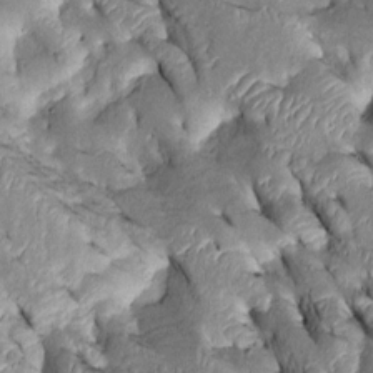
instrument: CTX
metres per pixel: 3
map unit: Htu
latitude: -0.0472
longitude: 148.5952
